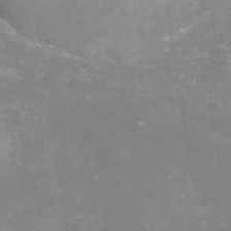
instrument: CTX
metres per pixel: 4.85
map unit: Nhe
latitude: -37.6910
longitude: -112.5546
